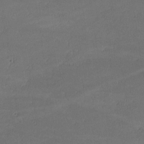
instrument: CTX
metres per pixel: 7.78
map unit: lHvf
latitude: -9.1998
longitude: -101.8583
